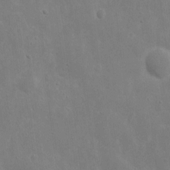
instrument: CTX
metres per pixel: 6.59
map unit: eHh
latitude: 9.1781
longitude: -72.5735
